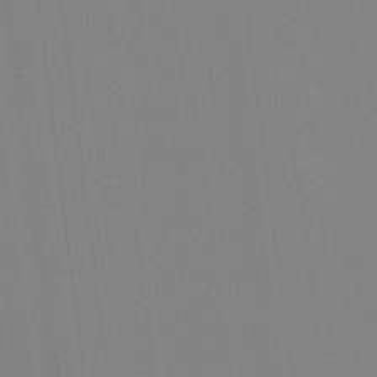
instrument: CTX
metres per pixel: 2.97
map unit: Hto
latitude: -8.0850
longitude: -51.2159
